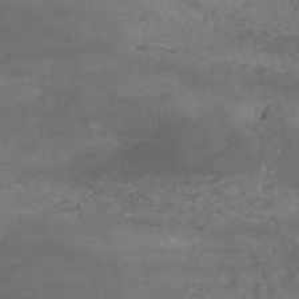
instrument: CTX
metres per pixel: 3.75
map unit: HNb
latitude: -52.5195
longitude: -38.9136
